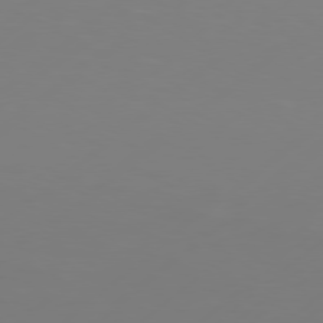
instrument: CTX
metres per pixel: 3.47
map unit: Hpe
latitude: 76.8947
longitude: -130.8002
